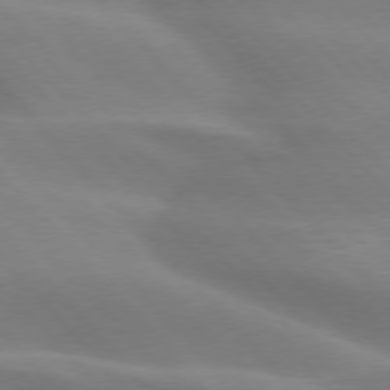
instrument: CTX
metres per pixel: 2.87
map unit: lApd
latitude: 75.4615
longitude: -61.2537
